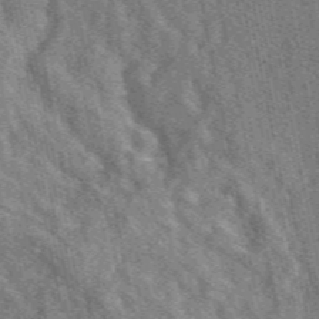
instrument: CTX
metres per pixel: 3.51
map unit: eAb
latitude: 48.0822
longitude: 119.6155
